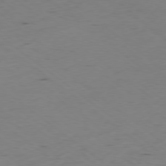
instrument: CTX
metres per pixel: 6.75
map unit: Hpe
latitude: -78.8408
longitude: 16.8408
